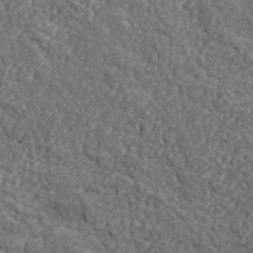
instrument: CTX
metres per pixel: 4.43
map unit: lHvf
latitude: 40.6112
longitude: -87.3859
